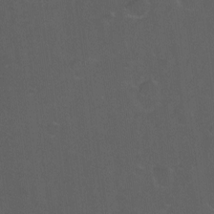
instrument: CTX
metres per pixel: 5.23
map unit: Hto
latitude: -10.1606
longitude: -36.8758
